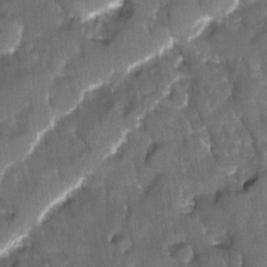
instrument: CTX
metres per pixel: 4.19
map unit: Ave
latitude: -11.3510
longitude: -119.1025
